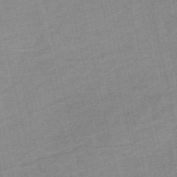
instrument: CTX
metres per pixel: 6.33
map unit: HNb
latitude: -54.5196
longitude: -46.0822
